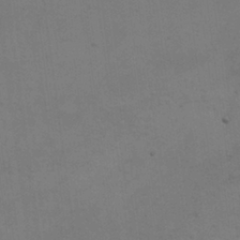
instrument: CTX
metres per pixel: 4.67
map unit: HNhu
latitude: 10.9514
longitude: 23.0487
